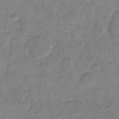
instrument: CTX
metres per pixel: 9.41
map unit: eHh
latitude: 11.5371
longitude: -64.4790
